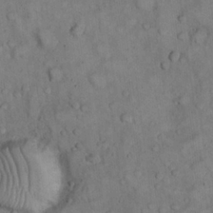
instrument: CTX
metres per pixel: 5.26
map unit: eHh
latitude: 22.6868
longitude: -60.9513
